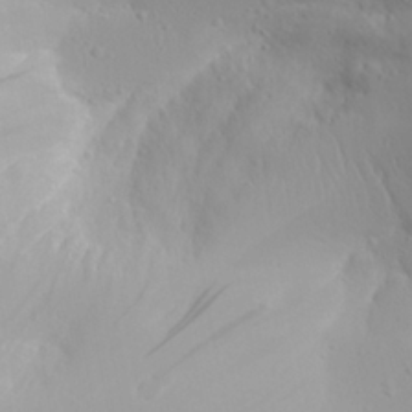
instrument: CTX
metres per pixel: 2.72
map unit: Aa
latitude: 28.6301
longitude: -132.9892
